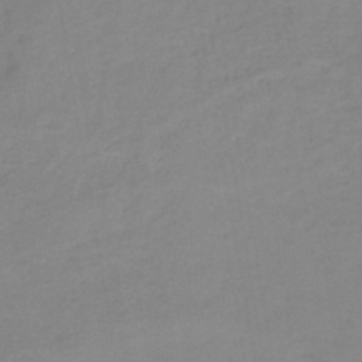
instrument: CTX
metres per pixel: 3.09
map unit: HNb
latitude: -45.1809
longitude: -35.9150
